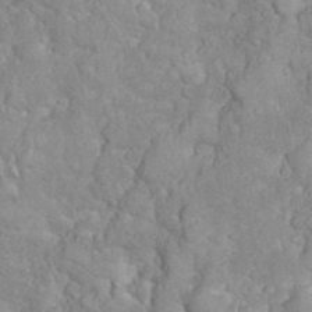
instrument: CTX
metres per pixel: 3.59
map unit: eHh
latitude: 35.1025
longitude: -64.2711
